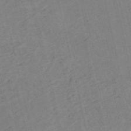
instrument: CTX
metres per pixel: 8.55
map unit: HNb
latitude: -54.1984
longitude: -45.7638
